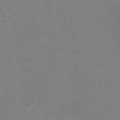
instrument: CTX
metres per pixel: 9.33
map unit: Hto
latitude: 11.1970
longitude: -35.8583
